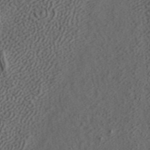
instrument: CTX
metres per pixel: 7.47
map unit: ANa
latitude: 36.8569
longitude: 18.2739
